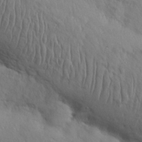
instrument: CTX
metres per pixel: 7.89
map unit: Nhu
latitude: 27.3293
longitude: -68.3467
